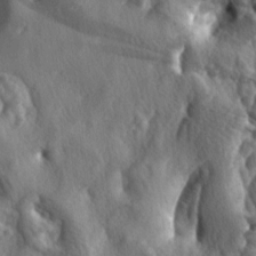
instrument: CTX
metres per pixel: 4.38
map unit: lAa
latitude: -5.0864
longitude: -124.4601
